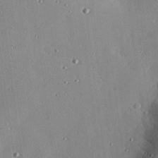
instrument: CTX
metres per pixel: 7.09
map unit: eHh
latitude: 23.8961
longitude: -90.6113
